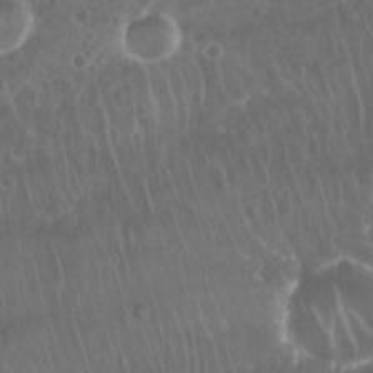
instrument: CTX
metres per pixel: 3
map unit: Nhu
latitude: 28.5734
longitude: -64.8758
